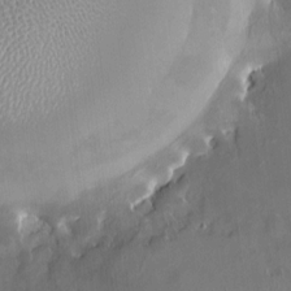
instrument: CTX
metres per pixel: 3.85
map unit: HNhu
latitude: 7.2348
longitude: 9.5399
